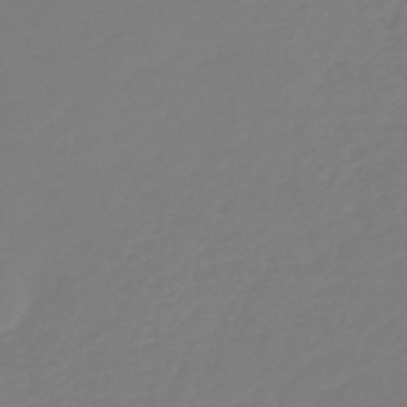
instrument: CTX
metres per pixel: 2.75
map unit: HNb
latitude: -46.8030
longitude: 56.1606
